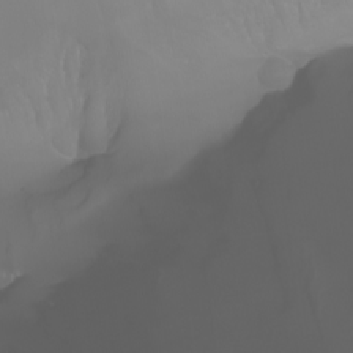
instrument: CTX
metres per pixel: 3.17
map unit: Nhu
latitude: -7.4076
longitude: -83.7449
